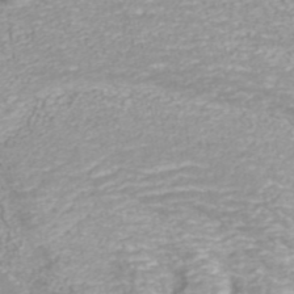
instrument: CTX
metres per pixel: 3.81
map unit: ANa
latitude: 40.5545
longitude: 25.4076
